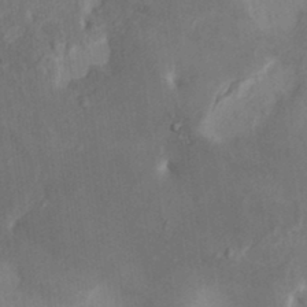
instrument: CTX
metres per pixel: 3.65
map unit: HNhu
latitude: 8.2712
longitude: -1.0269
